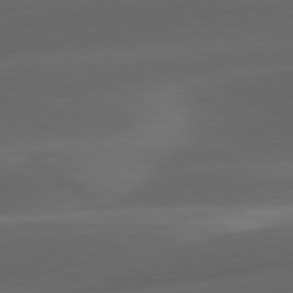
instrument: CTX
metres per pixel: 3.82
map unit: lApd
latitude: 79.1592
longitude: -49.4426
